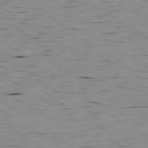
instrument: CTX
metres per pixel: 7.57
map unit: Ap
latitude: -80.1606
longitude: -101.2537
